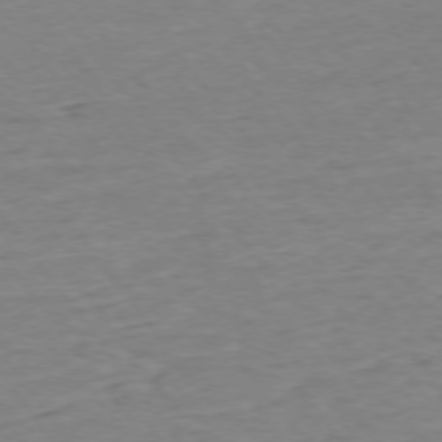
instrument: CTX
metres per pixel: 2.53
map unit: Ap
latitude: -75.2565
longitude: -84.9325
